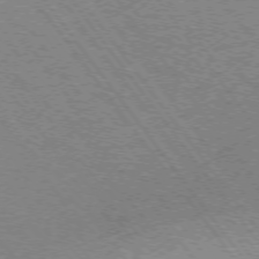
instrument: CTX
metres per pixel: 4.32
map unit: Ap
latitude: -75.6533
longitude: -63.2726
